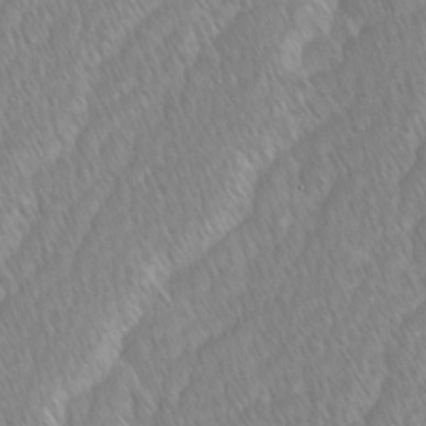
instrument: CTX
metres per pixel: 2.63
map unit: Ave
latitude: -1.1620
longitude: -114.1388
